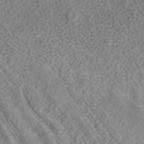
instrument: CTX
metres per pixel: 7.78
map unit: ANa
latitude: 40.2522
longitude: 34.3117
